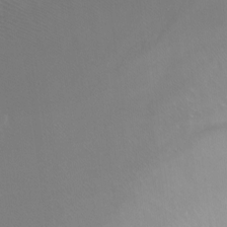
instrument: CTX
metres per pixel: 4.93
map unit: Ht
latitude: -15.7478
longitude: -41.0269
